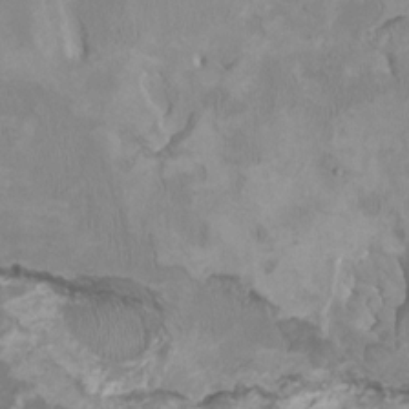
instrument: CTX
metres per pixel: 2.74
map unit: HNhu
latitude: 3.0458
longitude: -4.1956
